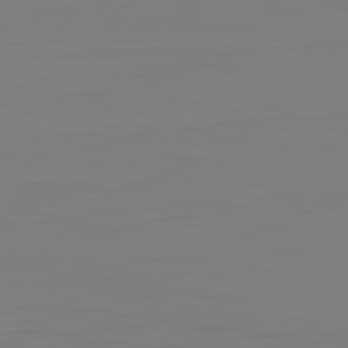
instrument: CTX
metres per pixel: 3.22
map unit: Hpe
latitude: -82.5196
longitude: 9.9745
